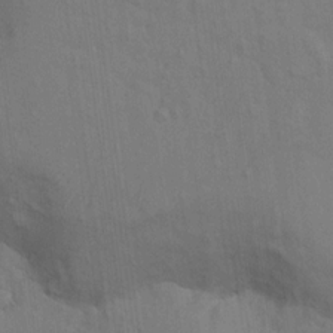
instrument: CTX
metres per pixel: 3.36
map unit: Nhu
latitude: 14.2334
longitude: -30.5357
